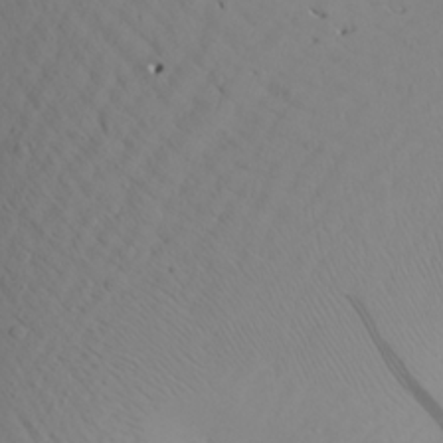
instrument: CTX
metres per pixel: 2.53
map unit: Aa
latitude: 22.4790
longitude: -146.8569
